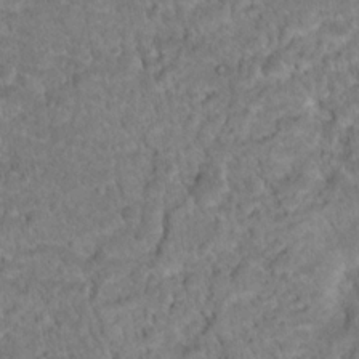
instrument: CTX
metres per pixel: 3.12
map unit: Hto
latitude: 18.7435
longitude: -34.3278
